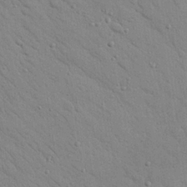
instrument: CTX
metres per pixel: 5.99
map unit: Nhu
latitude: 23.4237
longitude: -74.9325
